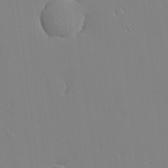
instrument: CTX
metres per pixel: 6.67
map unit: lHvf
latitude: 20.3090
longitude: 142.2739
